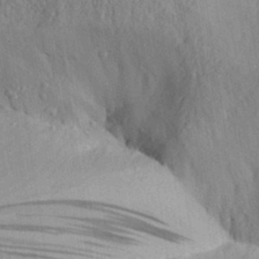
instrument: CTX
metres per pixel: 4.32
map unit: Aa
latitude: 30.4223
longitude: -133.1214
